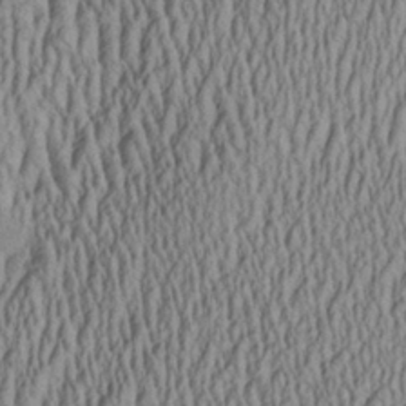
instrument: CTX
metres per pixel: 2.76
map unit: Aa
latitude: 26.9325
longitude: -135.8583
